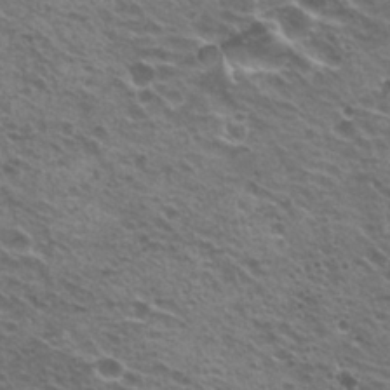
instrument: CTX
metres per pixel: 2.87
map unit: Hto
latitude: 21.8017
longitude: -31.5938
